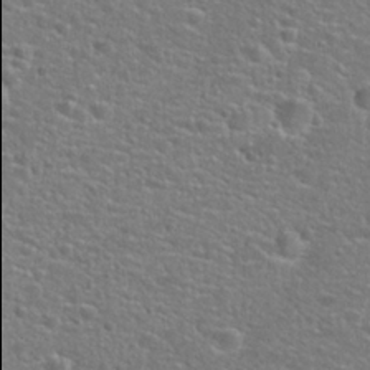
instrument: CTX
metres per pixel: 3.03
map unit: Hto
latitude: 25.3859
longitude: -49.9906
